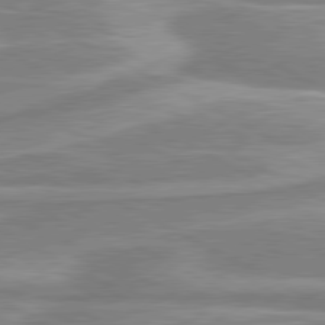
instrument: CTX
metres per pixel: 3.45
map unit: lApd
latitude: 80.4979
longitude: -174.4790
